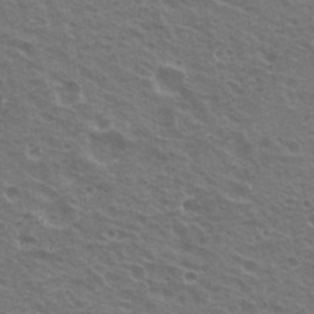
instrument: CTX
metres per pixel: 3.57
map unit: Nhu
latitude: 21.3482
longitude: -31.0459
